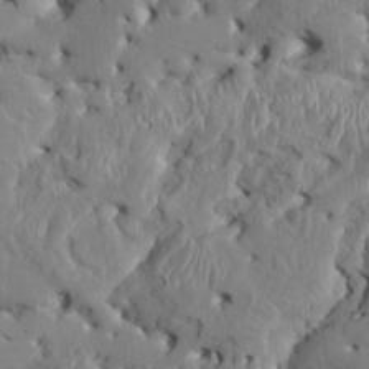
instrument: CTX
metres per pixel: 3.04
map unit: HNhu
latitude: 5.1970
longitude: -4.7624
